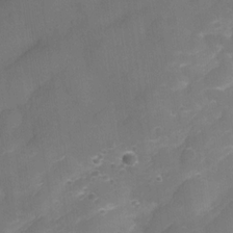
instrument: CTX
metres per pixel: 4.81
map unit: Nve
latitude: -27.6721
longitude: -148.1389
